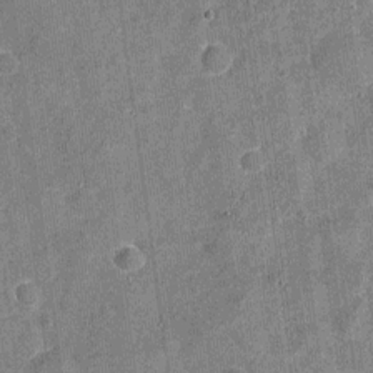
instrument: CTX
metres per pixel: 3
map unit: Nhu
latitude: -18.8030
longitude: -56.2900
